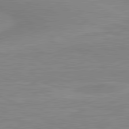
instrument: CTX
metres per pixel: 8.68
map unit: lApd
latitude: 80.9892
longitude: 171.8611
